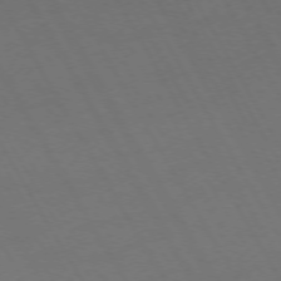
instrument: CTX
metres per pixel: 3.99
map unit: Hpe
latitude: -74.4818
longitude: 8.5574
